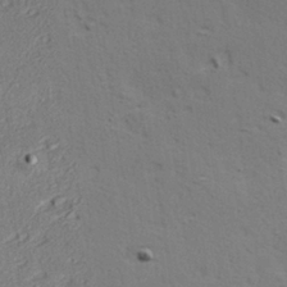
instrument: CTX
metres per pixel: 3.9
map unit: Hve
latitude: 23.7827
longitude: -97.9339
